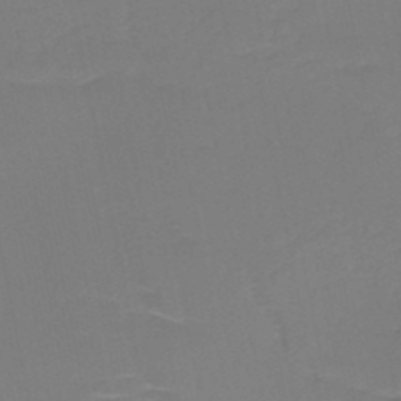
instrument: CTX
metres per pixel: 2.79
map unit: HNb
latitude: -49.8801
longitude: -47.1215
